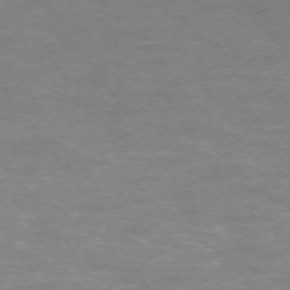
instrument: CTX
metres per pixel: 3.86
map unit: Ap
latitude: -74.7086
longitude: -75.7828
